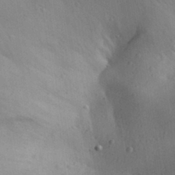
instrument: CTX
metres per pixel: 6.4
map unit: Aa
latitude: 29.8205
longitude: -145.0269
